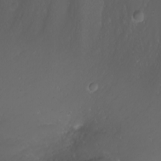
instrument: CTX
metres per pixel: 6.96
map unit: eHh
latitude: -5.4832
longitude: -87.3481
